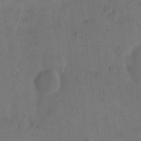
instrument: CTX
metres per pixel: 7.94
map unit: eHh
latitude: 14.3279
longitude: -67.0080
